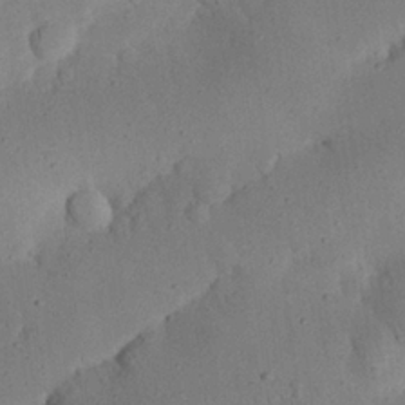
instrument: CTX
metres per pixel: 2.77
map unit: eHh
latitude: 25.2914
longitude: -70.7057
